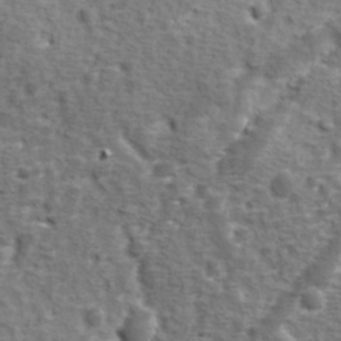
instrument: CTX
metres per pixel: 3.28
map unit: Ave
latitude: 11.6127
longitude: -104.8191
